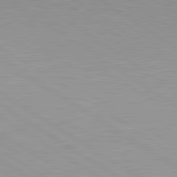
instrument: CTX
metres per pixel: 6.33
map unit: lApd
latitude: 81.2537
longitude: 161.3321
